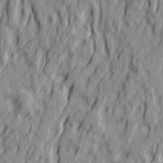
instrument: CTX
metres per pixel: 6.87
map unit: Ave
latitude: 18.2333
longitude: -129.4804
